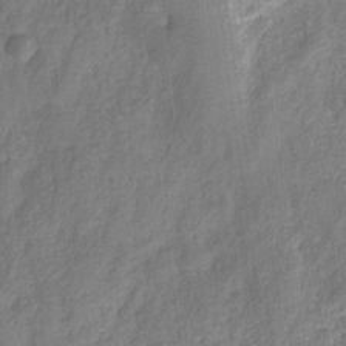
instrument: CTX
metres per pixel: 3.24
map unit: HNhu
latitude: -28.0661
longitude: 74.3307
